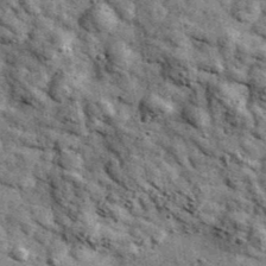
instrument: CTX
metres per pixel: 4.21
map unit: Ave
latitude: 40.3656
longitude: -107.1403
